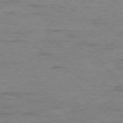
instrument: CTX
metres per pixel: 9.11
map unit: Ap
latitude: -76.9731
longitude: -89.5560
